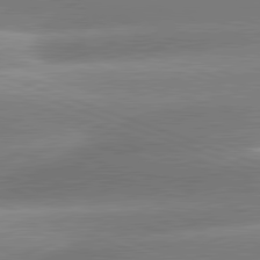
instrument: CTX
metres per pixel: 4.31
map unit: lApd
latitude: 81.5560
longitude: -158.3089
